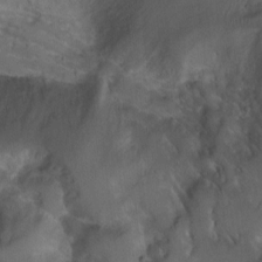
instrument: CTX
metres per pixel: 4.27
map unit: Ht
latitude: 0.1200
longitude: -37.6316
